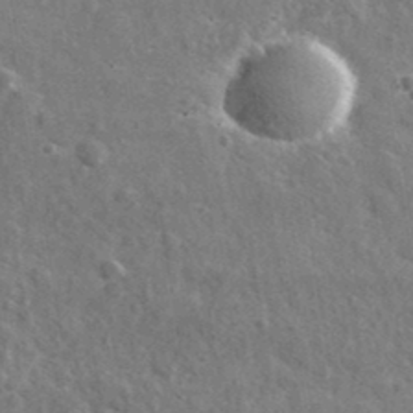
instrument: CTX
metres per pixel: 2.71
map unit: lHvf
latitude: 36.0444
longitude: -90.0255
